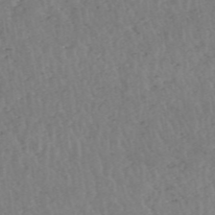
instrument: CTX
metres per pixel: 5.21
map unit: HNhu
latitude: -48.1606
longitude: 30.5762
